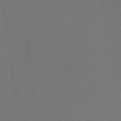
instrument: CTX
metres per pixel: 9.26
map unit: HNhu
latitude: -0.0472
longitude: -2.0444
